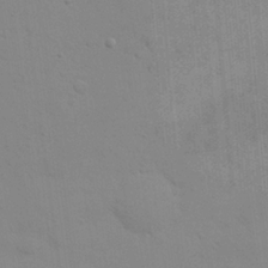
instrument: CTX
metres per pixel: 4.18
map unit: eHh
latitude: 24.8380
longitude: -65.4804
